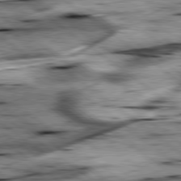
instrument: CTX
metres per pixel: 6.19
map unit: lApd
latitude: 79.3293
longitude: -48.0822
